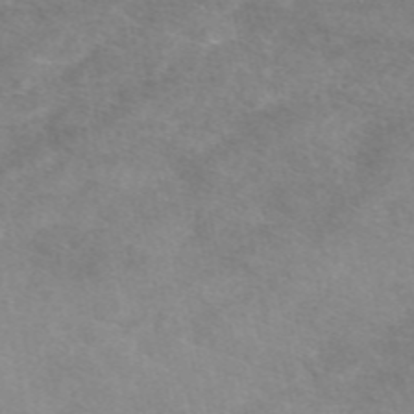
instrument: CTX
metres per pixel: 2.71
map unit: eAb
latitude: 48.1578
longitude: 122.9542
